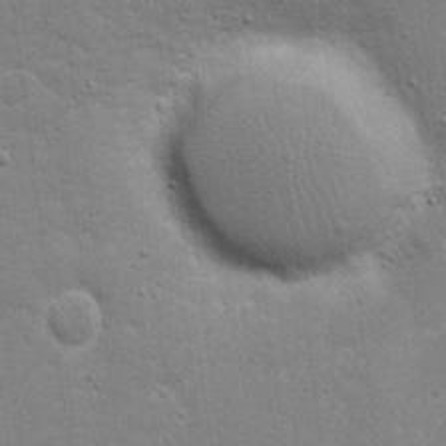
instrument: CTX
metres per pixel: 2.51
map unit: eHh
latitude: 20.8947
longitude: -63.9339
